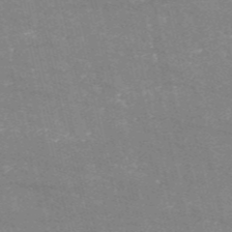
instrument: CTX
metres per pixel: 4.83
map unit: HNb
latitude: -54.5763
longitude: -38.2711
